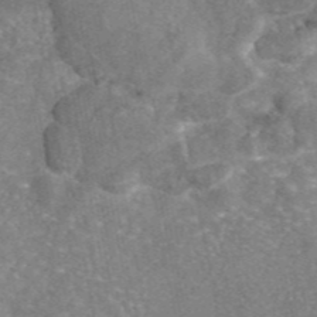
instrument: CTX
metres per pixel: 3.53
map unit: eAb
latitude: 46.1011
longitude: 105.3887
